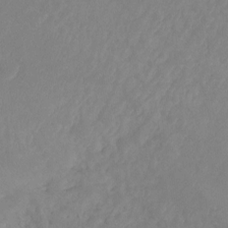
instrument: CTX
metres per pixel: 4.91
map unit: Ht
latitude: -9.3132
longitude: -34.4412
